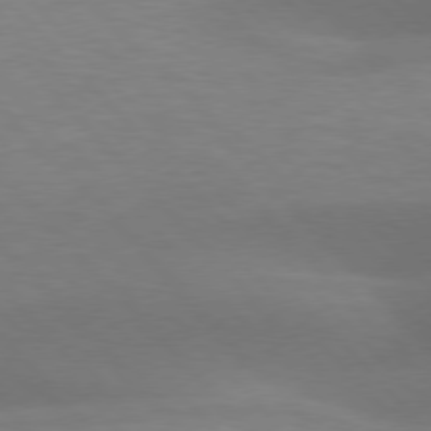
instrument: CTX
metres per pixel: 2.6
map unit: lApd
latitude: 76.8569
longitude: -59.1214
